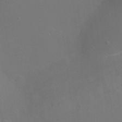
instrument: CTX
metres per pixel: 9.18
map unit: Ht
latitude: -9.5021
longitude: -31.9906
